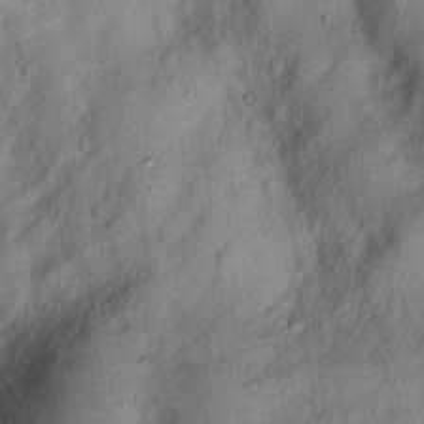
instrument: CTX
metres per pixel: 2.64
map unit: Ht
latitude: 13.8772
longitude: -40.6112
